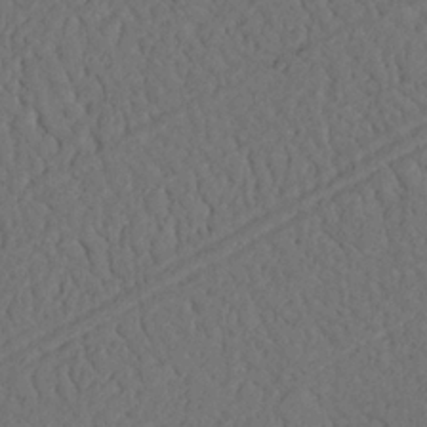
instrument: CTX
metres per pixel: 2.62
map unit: Nhu
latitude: 21.9150
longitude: -74.3845
